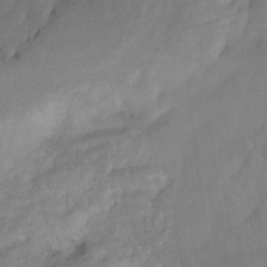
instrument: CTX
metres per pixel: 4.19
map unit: Hto
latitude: -7.2565
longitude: -49.8772
